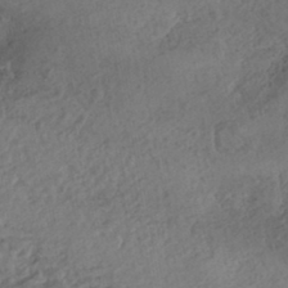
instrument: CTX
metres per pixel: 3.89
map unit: eHh
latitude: -42.9352
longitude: 121.2565
